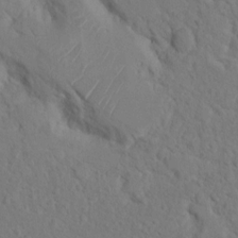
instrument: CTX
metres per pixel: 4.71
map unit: Ht
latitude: 5.3859
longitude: -29.5371
